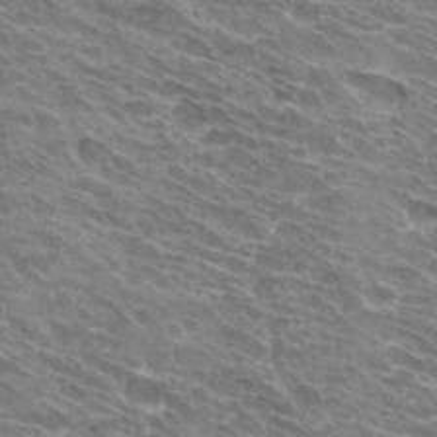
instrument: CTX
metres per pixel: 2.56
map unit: Hto
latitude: 32.3656
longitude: -42.5357
